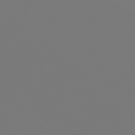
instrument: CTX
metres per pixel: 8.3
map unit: Hpe
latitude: 77.6694
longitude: -163.2348
